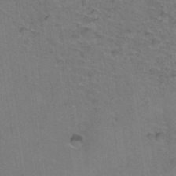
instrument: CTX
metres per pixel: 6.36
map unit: Hto
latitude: 36.7813
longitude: -46.5924
